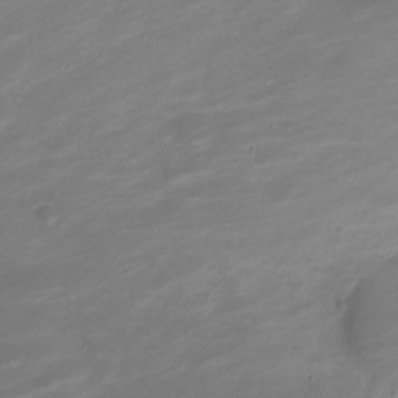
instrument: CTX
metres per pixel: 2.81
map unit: Nve
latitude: -21.0864
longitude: 105.6344
